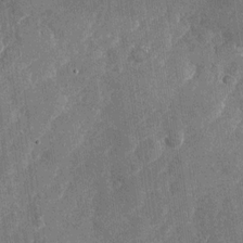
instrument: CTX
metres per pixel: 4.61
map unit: Nhu
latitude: -27.3887
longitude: -62.5924
